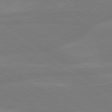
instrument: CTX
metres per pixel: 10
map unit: Hpe
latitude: 79.2537
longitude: -125.2537
